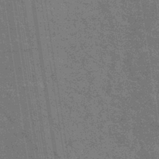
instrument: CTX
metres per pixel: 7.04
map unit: lHb
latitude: -40.8219
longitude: 75.9178
